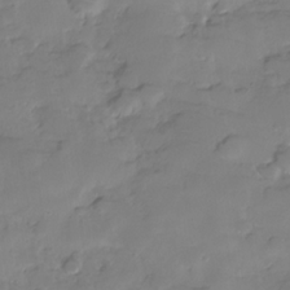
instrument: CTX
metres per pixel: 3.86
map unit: Hve
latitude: -30.2739
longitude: 95.7099
